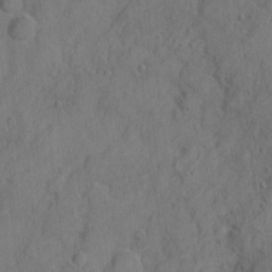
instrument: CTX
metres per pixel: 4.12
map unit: Hto
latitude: 4.8191
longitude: -60.8002
